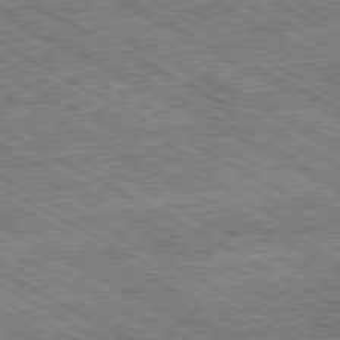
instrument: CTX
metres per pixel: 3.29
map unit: Ap
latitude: -80.3873
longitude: -78.8758
